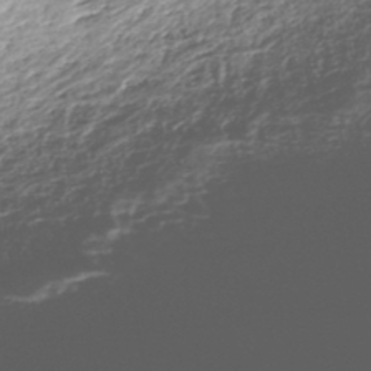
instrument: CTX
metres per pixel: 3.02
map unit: HNhu
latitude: -47.0108
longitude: 103.3321
